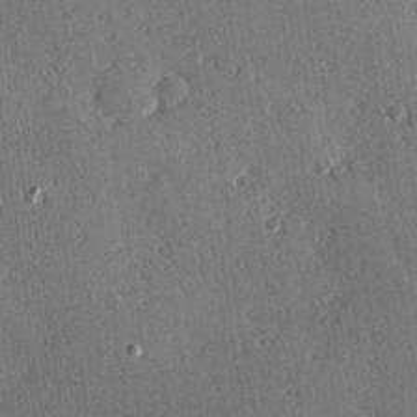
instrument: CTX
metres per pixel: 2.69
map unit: Hve
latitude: 25.2725
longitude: -92.9324
